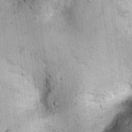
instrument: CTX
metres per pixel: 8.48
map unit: Ht
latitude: 10.8191
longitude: -38.1578
